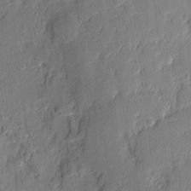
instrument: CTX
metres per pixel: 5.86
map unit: eHh
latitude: 6.1578
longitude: -73.2915
